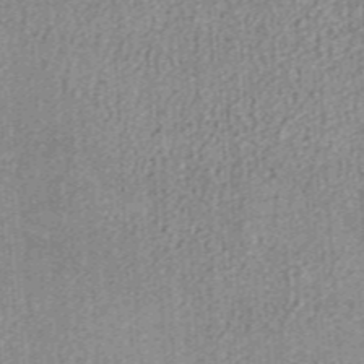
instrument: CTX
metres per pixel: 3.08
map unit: ANa
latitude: 36.2334
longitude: 14.8597
